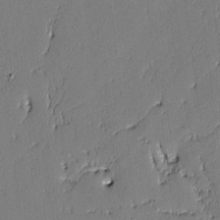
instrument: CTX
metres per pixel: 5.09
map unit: lAvf
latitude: -0.6519
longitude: -106.0444
